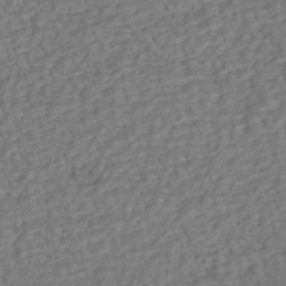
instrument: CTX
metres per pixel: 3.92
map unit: eHh
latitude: -43.4832
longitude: 120.5007
